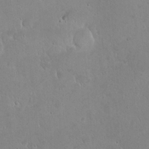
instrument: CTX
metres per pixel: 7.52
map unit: eHh
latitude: 22.6679
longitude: -58.3278
